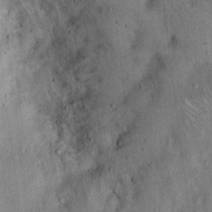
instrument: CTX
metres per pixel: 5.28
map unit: Hto
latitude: 14.9136
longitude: -58.8947
